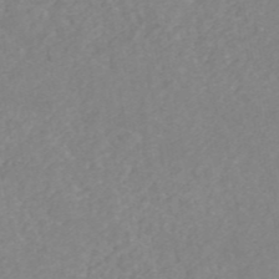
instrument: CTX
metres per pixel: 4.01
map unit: ANa
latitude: 44.7813
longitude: 24.4062
